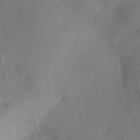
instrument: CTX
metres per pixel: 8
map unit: Ht
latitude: -11.1053
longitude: -39.3104
